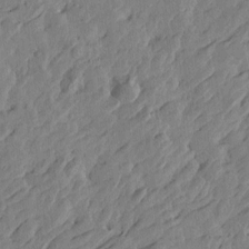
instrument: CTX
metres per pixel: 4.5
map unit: Htu
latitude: -5.3320
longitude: -178.9703
